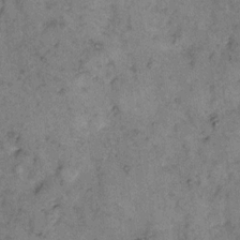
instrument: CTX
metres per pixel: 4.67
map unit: eHh
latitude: 11.2159
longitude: -63.0648
